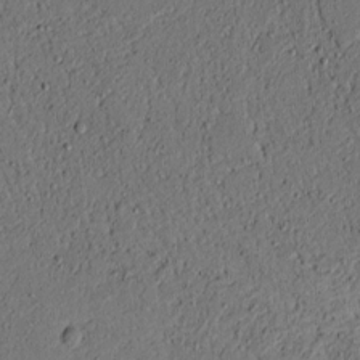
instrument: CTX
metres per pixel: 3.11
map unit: lAvf
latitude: 4.2333
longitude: 167.8989
